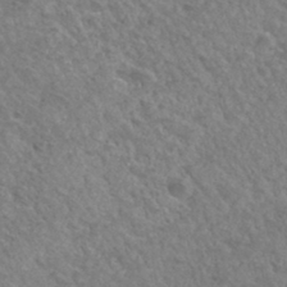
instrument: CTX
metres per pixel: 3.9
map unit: Hto
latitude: 32.5168
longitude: -49.9528
